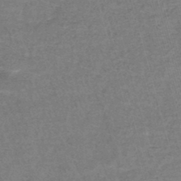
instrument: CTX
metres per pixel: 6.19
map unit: lHb
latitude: -43.4643
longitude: 55.8045
